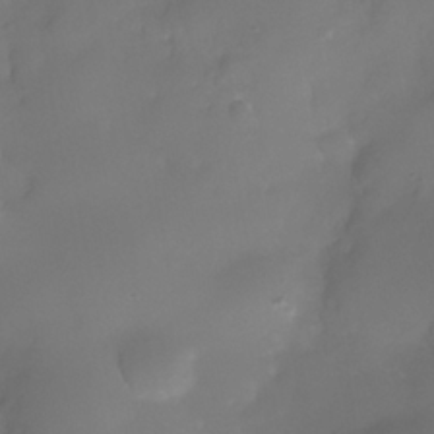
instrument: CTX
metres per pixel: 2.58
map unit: Nhe
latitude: -36.5951
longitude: -130.7436
